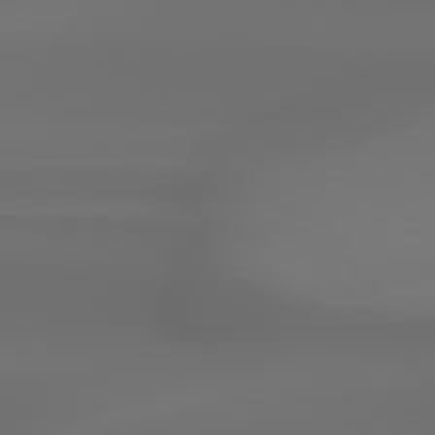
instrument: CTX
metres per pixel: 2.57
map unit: Hpe
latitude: 76.8380
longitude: -132.8191
